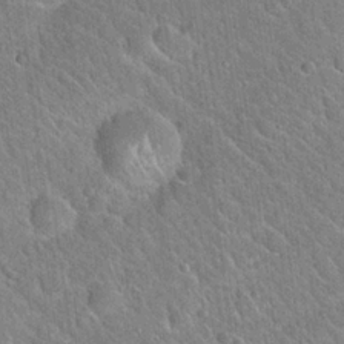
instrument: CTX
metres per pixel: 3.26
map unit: Hto
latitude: 20.1956
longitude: -51.1025
